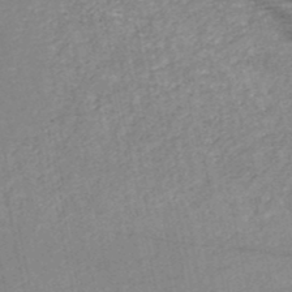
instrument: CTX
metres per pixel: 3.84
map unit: HNb
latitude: -50.2550
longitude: -47.5938
